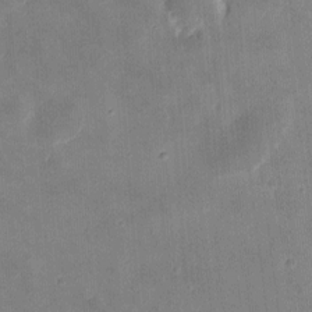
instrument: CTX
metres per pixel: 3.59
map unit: eHh
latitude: 8.0444
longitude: -73.3104
